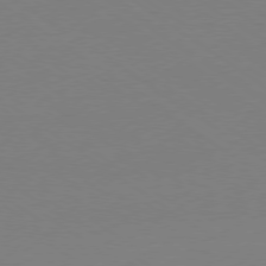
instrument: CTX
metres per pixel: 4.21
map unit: Ap
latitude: -79.2187
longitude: -97.7072
